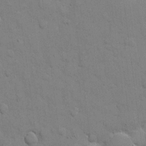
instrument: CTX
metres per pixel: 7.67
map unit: eHh
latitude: 10.3467
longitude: -67.1214
